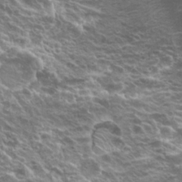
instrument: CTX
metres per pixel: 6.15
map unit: Hto
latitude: 21.5371
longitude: -31.5938
